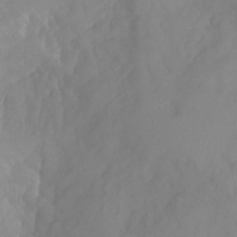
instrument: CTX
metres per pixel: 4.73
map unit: Aa
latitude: -13.2943
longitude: -59.1781
